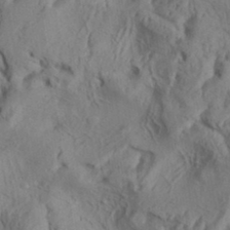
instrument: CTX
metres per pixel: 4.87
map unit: Aa
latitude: 34.3656
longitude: -136.6302
